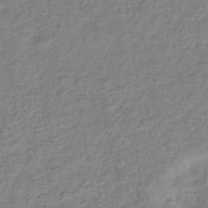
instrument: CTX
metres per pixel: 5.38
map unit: eHb
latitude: -34.0094
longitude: 75.4077
